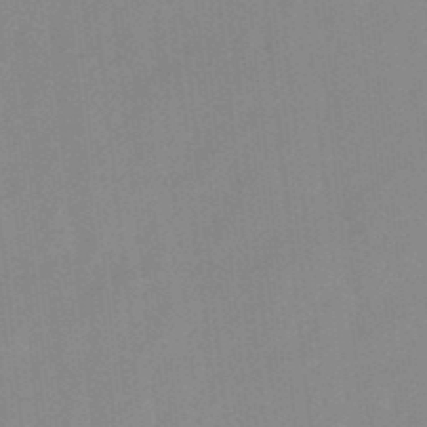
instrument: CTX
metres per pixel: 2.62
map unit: lHb
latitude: -48.2551
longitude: 80.9542
